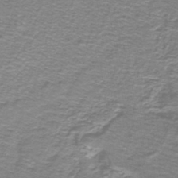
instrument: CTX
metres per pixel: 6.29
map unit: lHb
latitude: -41.5777
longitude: 55.3888
